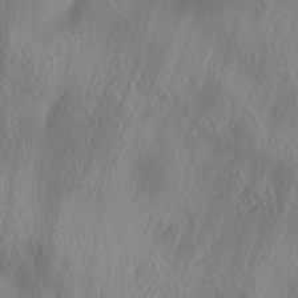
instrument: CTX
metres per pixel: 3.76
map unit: lAa
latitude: 4.4979
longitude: -117.4615
